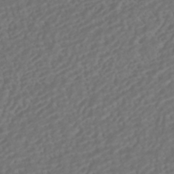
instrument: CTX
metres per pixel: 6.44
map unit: HNhu
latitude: -42.5195
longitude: 106.8219
